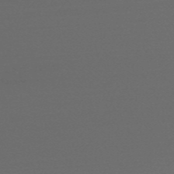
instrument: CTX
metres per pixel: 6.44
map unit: HNb
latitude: -54.9353
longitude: -40.9135
